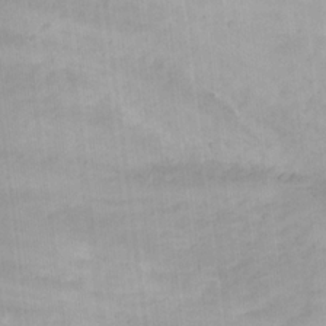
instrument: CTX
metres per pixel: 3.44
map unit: Nhu
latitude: 19.4048
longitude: -73.2159
